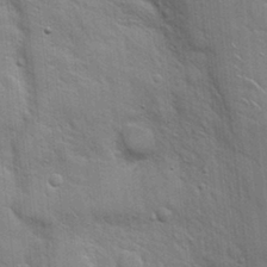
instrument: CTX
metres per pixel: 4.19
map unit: Hto
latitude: 18.4601
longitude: -51.8961
